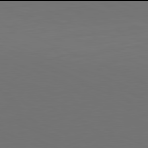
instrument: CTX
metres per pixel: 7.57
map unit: Hpe
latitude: -82.0094
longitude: 19.8800
